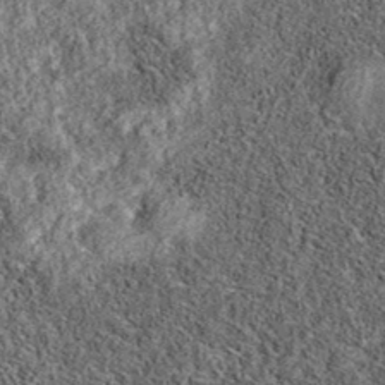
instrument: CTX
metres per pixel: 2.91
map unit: eAb
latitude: 36.1578
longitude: 107.0486
